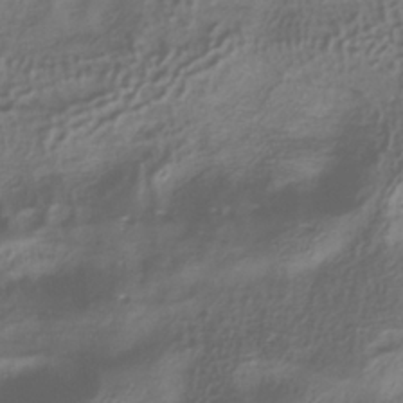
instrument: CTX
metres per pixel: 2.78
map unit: ANa
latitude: -37.7477
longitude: 94.8219
